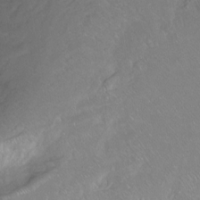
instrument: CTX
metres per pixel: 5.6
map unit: Ht
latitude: -14.8786
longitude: -43.7639
